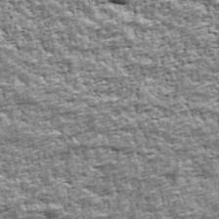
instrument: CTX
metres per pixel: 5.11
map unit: Ave
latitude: 42.4790
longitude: -111.9339
